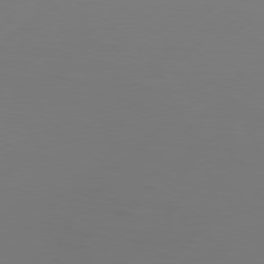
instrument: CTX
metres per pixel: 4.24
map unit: Hpe
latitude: 76.6679
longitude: -137.4427
